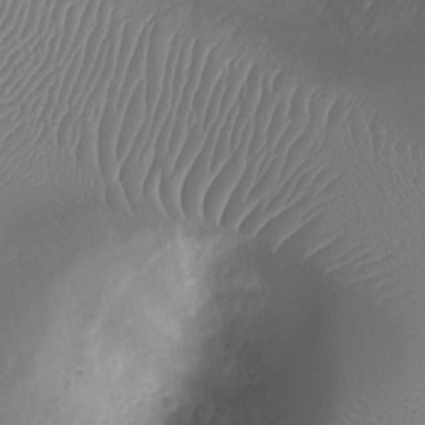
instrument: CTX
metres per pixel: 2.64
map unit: Ht
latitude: -8.9919
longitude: -21.0459
